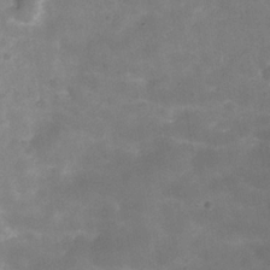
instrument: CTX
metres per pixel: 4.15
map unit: Hve
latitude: -31.0675
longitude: 92.9731
